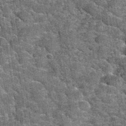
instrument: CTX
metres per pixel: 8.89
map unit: Hto
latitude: 35.1403
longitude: -52.6112
